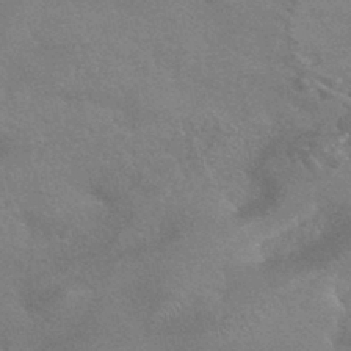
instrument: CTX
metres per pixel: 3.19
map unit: HNhu
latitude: -42.8785
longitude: 92.7841
